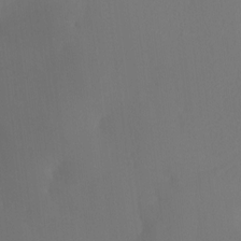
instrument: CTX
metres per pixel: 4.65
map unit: Ht
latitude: -7.4643
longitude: -31.1026
